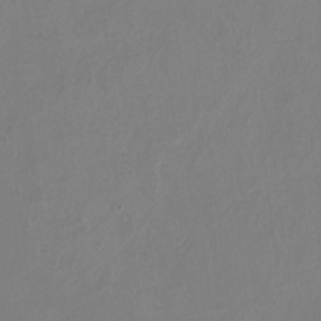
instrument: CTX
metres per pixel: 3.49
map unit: Nhu
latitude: -17.2565
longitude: -47.8773
